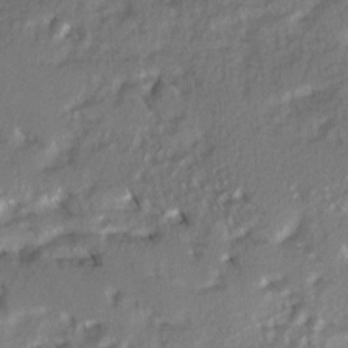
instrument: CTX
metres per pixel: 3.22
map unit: Ave
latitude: 2.3656
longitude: -110.3090
